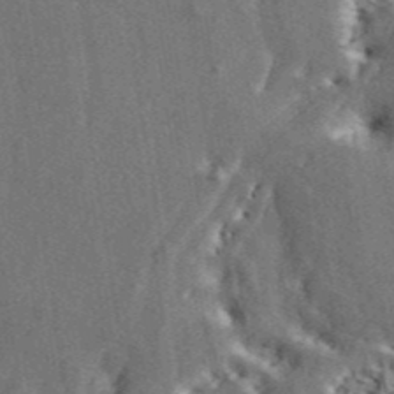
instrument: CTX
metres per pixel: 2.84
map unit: ANa
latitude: 43.9339
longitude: 46.2172
